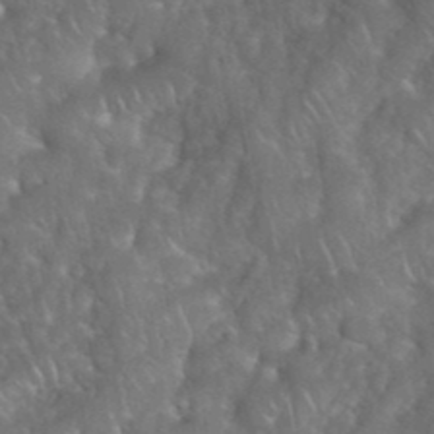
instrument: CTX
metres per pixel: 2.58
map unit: eHh
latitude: 39.4993
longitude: -58.2145
